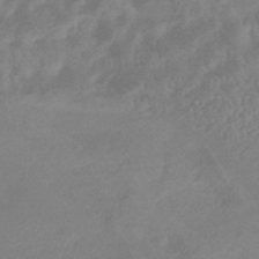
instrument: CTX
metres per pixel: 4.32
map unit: HNhu
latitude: -45.0486
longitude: 91.6911
